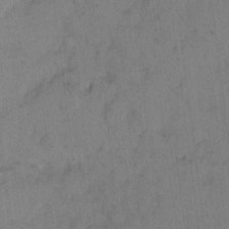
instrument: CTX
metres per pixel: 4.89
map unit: eHh
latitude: 11.4238
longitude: -62.3845
